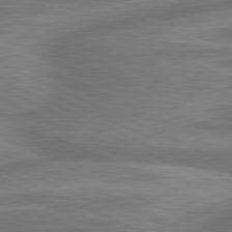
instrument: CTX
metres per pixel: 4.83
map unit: lApd
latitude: 81.3482
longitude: -175.2726
